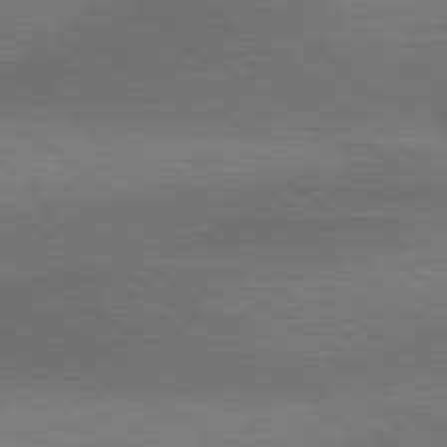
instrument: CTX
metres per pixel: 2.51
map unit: lApd
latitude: 79.5938
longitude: -89.1592
